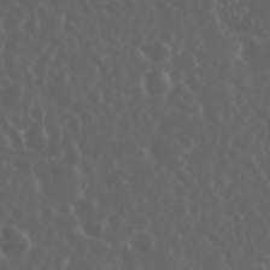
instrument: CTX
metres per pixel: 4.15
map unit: eHh
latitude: 34.2144
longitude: -59.3482
